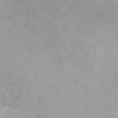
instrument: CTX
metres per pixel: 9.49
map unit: Ht
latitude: 5.8205
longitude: -29.3481
